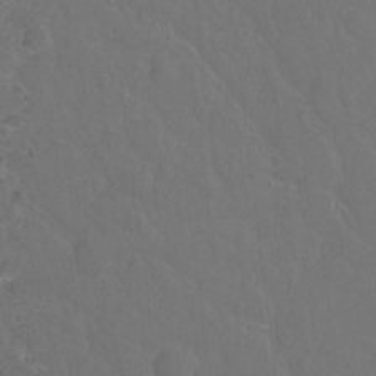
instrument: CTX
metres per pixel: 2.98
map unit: Hto
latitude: -2.4062
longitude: -34.7435
